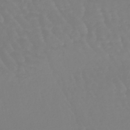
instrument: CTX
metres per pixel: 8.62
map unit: eHb
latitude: -45.4832
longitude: 79.5210
